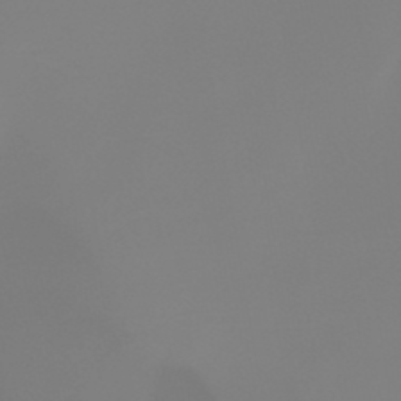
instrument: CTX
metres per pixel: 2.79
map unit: lHb
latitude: -44.9731
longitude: 79.0864
